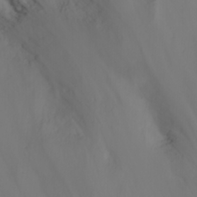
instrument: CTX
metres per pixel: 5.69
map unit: eHh
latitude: 23.6694
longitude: -65.0647
